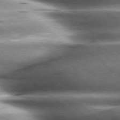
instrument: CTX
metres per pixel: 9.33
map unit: lApd
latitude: 80.4601
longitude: -143.5938
